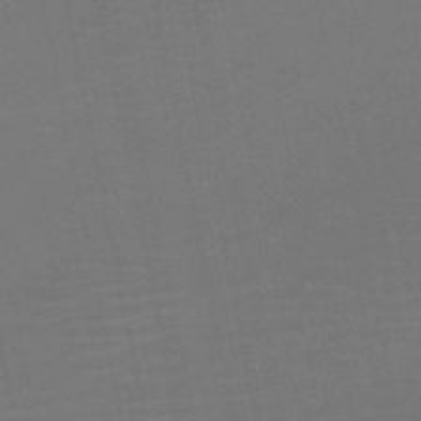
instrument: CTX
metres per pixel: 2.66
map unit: HNb
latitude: -51.8422
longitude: -47.8017
